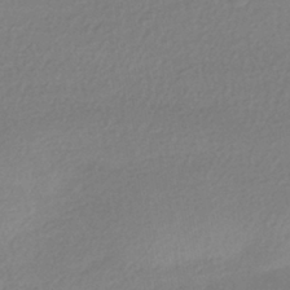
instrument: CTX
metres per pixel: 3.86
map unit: HNhu
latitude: -41.3132
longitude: 94.5951
